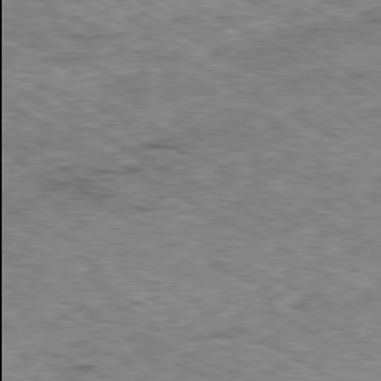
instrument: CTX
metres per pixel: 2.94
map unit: Ap
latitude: -80.4440
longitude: -49.9906
